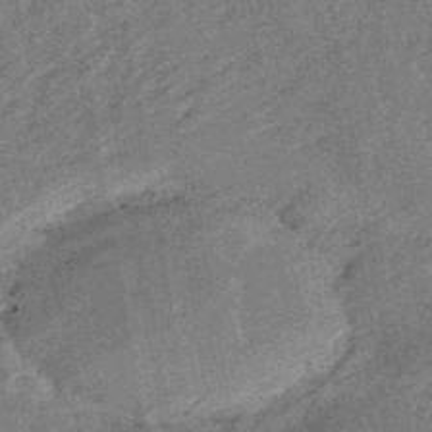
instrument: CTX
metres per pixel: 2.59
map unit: eHb
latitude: -48.1606
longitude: 85.6910
